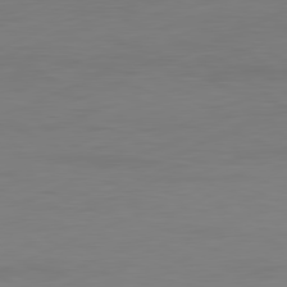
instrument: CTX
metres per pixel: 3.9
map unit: Ap
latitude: -81.6155
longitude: -86.2333
